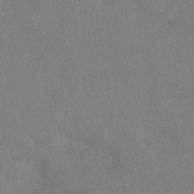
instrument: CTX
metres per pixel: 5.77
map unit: eHh
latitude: -41.0297
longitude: 120.6518
